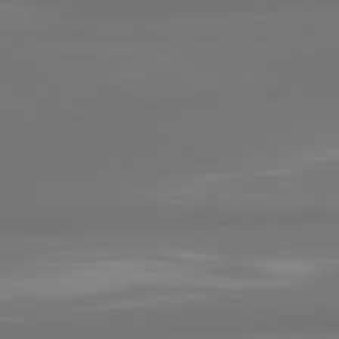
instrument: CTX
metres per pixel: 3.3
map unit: lApd
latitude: 80.9703
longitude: -164.3278
